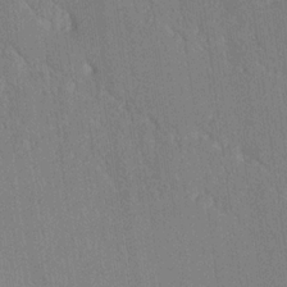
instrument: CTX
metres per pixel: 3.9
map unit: Ave
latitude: 20.8380
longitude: -136.9136
